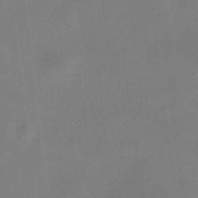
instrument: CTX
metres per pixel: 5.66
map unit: HNhu
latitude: 8.8380
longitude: 9.8989
